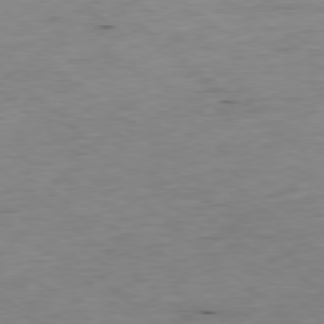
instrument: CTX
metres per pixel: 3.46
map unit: Ap
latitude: -78.4440
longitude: -88.3657
